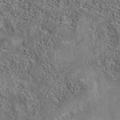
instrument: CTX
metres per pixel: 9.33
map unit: eAb
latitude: 38.9136
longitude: 112.1984
